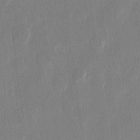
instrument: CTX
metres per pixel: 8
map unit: eHh
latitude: 12.4790
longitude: -70.5923
